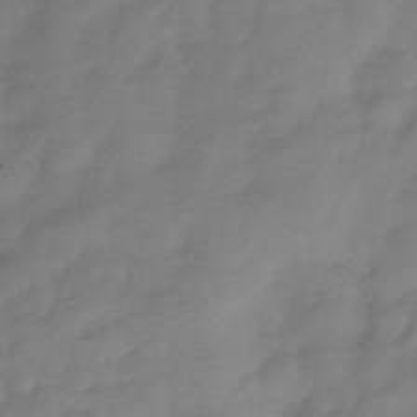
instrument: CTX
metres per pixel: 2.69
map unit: Hve
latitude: -31.6533
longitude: 91.1620
